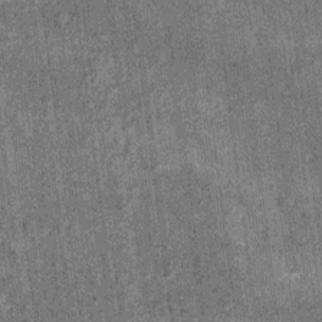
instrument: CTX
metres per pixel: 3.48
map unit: Ht
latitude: 8.4223
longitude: -37.8583
